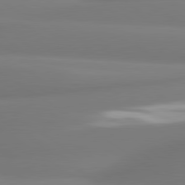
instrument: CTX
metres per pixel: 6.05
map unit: lApd
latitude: 80.6679
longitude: -164.7246
